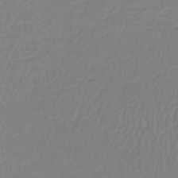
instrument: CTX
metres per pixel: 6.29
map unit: lHb
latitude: -42.1794
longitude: 63.1431
